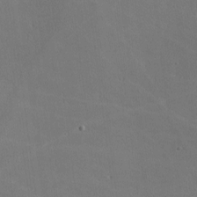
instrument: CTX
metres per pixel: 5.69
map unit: lHvf
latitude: -9.8233
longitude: -100.2145
